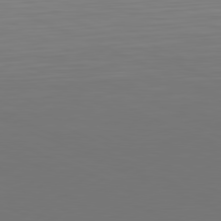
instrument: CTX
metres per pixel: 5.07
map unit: Hpe
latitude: -81.8800
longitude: 19.7289
